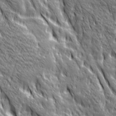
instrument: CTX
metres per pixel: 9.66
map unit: Ave
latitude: 20.5357
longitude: -134.8569
